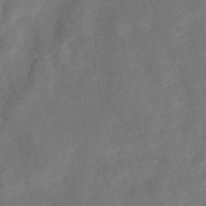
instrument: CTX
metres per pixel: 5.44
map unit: Nhe
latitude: -48.4062
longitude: -172.0822
